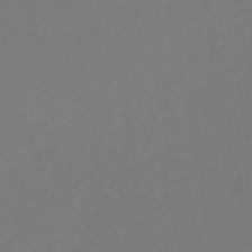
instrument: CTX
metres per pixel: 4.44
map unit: lHb
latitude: -47.0108
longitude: 74.6141
